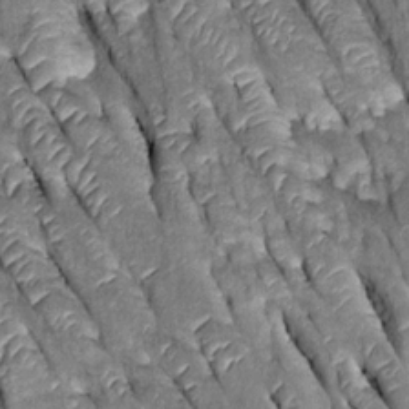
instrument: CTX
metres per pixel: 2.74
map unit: Htu
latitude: -0.0661
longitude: 148.1039
